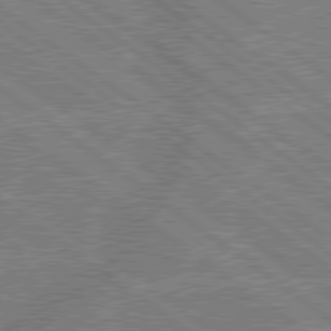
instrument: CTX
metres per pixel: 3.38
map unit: lApd
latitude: 79.4238
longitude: -144.3278
